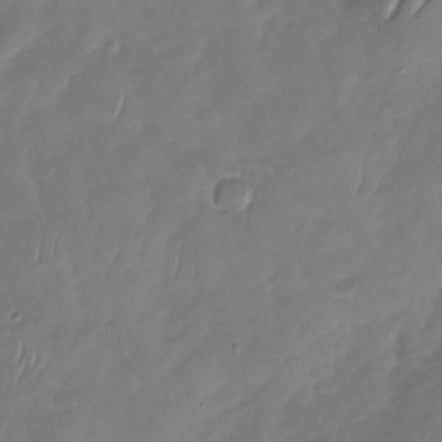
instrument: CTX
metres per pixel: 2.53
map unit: Nhu
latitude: -30.0283
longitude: -59.0270
